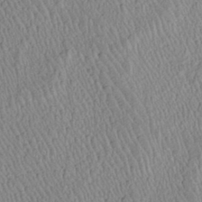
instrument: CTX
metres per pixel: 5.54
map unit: Htu
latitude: -6.3873
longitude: 152.8786
